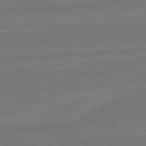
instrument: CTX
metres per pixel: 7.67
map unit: lApd
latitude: 82.1011
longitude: -175.1214
